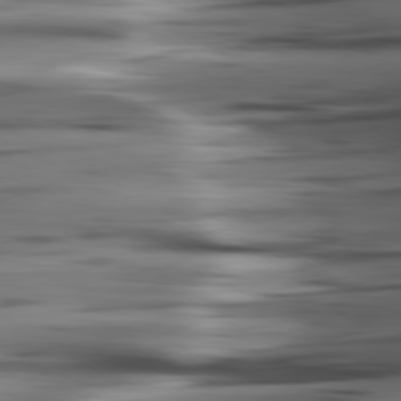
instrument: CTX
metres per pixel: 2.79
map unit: lApd
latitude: 80.8002
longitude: -123.0647
